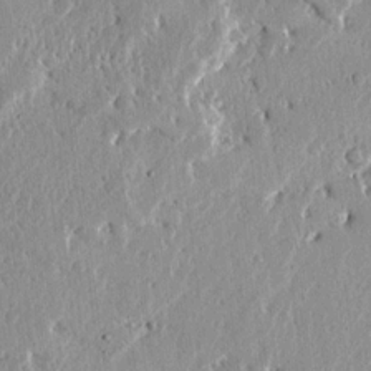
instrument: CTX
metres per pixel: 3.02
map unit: Ave
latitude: 14.1200
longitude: -139.0080
